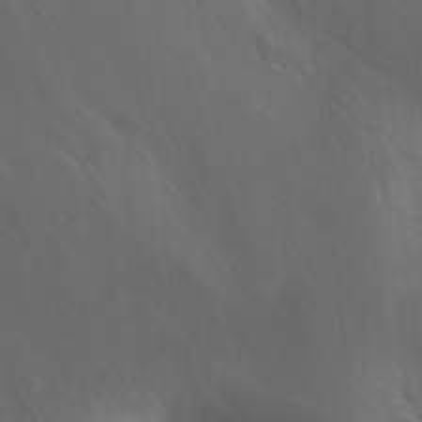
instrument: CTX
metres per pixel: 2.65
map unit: Nhu
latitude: 27.3482
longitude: -56.2144
